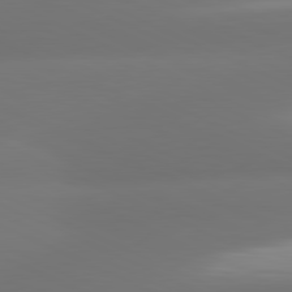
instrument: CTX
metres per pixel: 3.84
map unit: lApd
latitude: 81.3293
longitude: -165.5749
